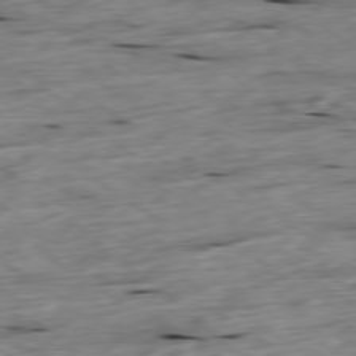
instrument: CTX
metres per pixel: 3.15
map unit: Ap
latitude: -79.4832
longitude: -89.1781
